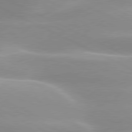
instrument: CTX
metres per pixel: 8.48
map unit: lApd
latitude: 79.8206
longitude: -120.6113
